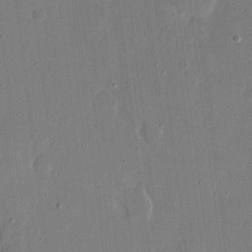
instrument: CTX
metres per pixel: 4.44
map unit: eHh
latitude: 14.7058
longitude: -69.2726
